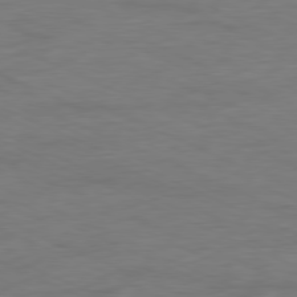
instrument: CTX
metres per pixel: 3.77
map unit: Ap
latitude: -80.3873
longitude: -92.5734
